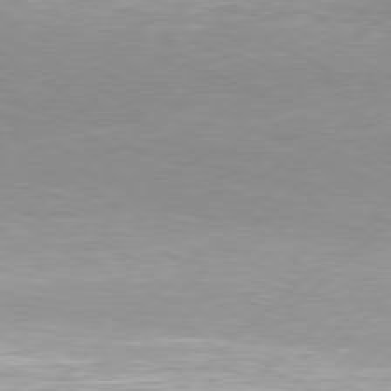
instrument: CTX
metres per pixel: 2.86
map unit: Hpe
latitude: 78.0255
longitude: -131.8395
